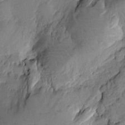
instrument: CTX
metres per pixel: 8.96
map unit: Htu
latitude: -1.6533
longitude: -176.5168
